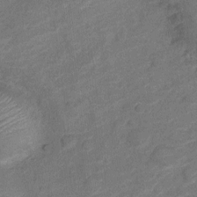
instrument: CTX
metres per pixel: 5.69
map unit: Nve
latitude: -18.8219
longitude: 108.6896
